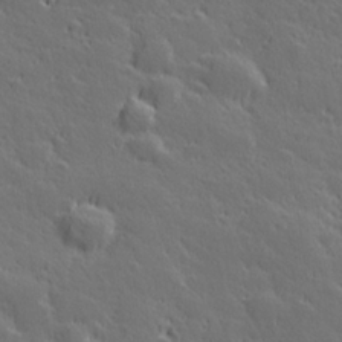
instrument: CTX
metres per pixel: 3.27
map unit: Hve
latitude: 27.2726
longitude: 144.1039
